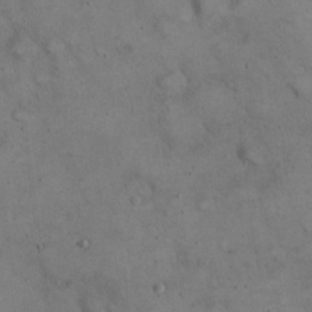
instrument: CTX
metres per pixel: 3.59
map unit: eHh
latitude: 22.0822
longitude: -61.5371
